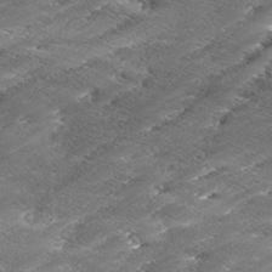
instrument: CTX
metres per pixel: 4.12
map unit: Ave
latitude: 16.9325
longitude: -136.8191
